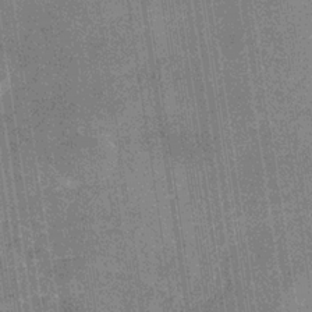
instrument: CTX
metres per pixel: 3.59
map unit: HNb
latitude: -31.4454
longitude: 60.2551
